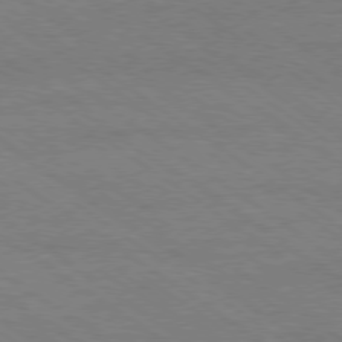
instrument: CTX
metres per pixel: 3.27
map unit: Ap
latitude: -79.3320
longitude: -82.6301
